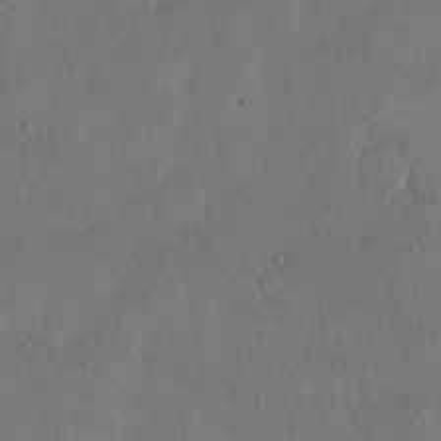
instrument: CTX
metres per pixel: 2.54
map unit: eHh
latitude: 14.2523
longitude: -68.2145
